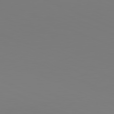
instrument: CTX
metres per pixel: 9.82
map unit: lApd
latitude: 81.8394
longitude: 147.3320
